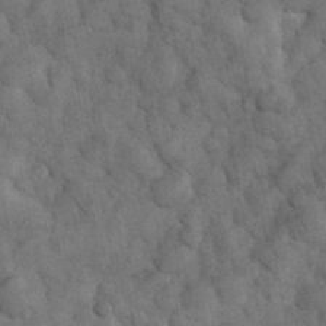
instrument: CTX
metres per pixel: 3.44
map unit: eHh
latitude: 33.3482
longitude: -68.3278
